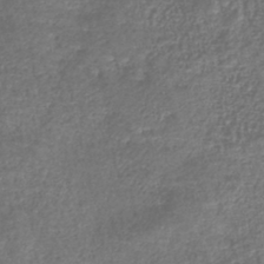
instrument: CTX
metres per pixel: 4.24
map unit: lHb
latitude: -43.8800
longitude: 76.4818
